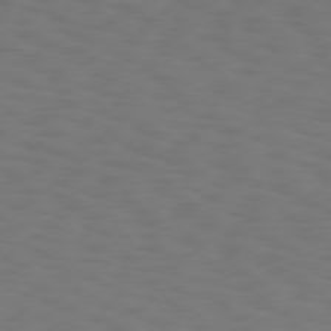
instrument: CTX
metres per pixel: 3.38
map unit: Hpe
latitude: 75.7639
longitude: -133.1592
